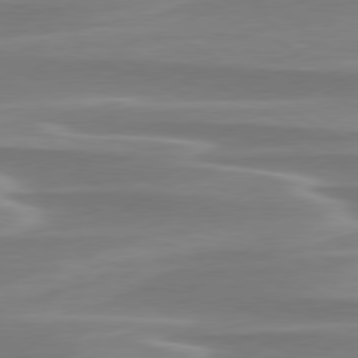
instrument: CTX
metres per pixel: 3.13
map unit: lApd
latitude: 79.4238
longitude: -114.4789
